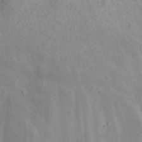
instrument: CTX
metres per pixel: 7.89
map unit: eHh
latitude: 24.6112
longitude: -63.9717
